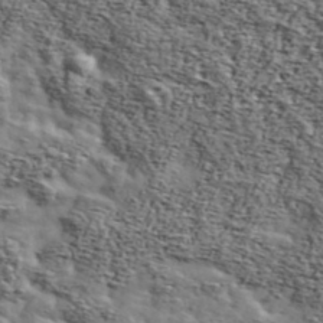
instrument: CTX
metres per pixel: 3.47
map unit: Ave
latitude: 43.3860
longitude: -110.3279
